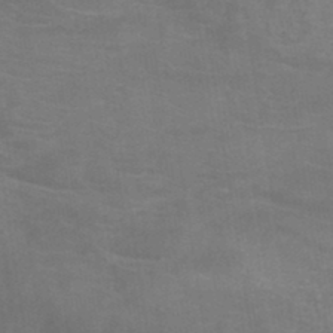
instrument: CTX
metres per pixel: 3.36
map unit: HNb
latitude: -45.7289
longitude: -45.5938
